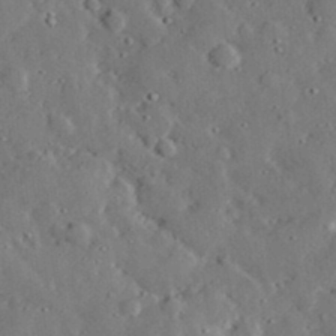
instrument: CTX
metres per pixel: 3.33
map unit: lHvf
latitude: 32.6490
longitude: -83.3481
